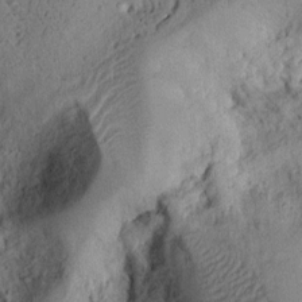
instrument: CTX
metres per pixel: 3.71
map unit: Ht
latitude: 9.1592
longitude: -75.1403
